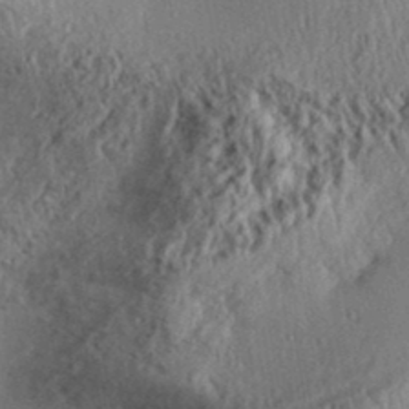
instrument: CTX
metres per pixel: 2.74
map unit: Aa
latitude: 31.7072
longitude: -134.6868
